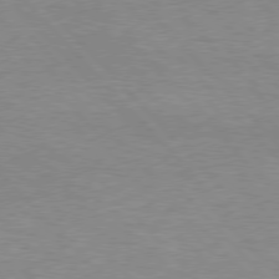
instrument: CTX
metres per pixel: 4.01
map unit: Hpe
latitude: 76.6679
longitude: -152.3656
